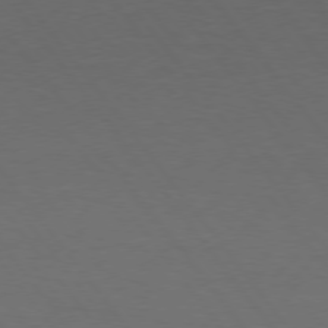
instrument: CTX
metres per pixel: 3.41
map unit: Hpe
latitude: 74.9892
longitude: -131.2915
